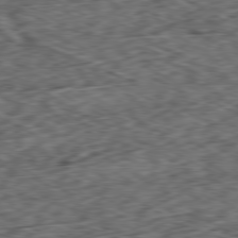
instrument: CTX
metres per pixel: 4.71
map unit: Ap
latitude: -80.3307
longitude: -73.0459
